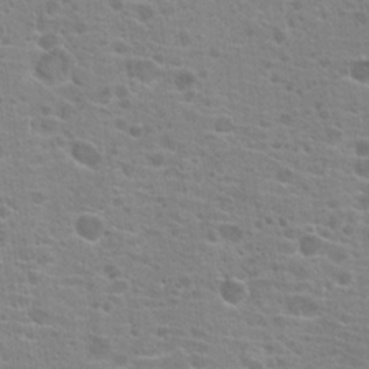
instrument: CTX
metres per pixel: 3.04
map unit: Hto
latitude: 19.6882
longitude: -41.5938
